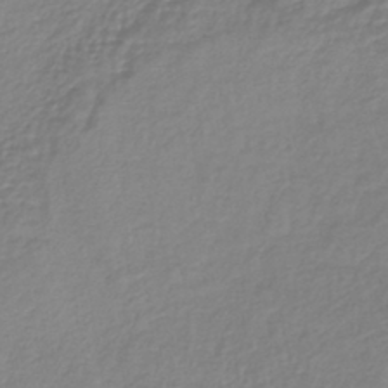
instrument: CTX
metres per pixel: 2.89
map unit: lHb
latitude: -40.6707
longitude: 70.1984
